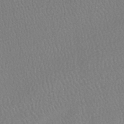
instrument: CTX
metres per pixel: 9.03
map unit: HNhu
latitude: -47.5966
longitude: 98.3495
